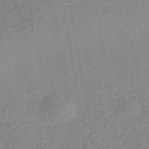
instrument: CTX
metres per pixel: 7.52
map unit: Nhe
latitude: -41.3321
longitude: -109.6316
